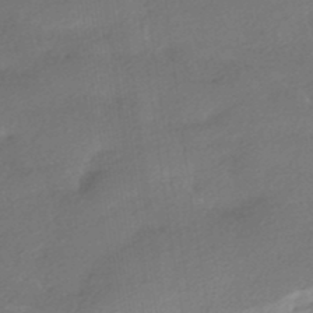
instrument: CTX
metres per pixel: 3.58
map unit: HNhu
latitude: -41.5966
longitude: 93.1809
